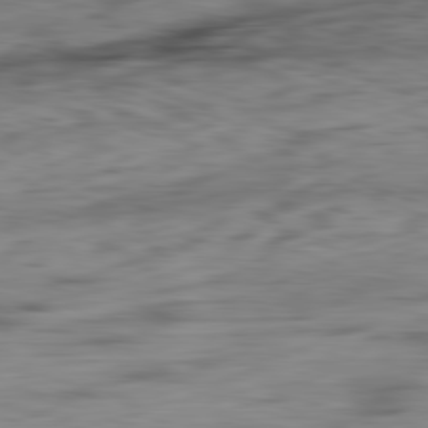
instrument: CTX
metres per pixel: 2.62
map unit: Ap
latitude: -81.8800
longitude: -79.4049
